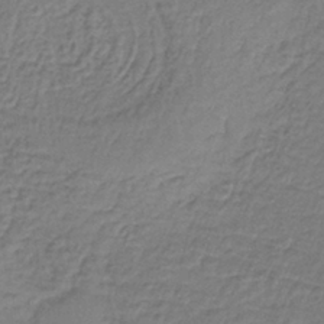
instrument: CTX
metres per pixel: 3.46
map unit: lHb
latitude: -36.1794
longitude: 61.2376
